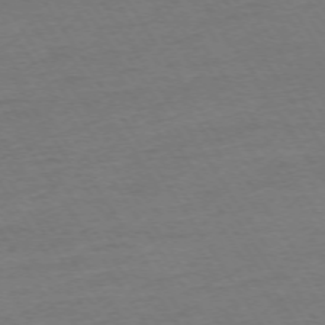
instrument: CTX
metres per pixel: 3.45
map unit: Ap
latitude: -73.7477
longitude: -84.5546
